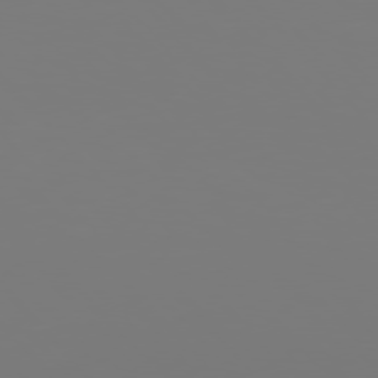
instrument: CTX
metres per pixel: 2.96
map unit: Hpe
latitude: 76.2522
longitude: -136.3468
